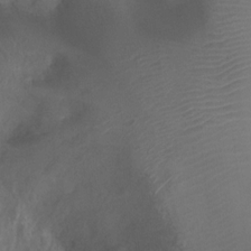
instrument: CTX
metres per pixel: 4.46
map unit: Ht
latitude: 1.7260
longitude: -21.3104
